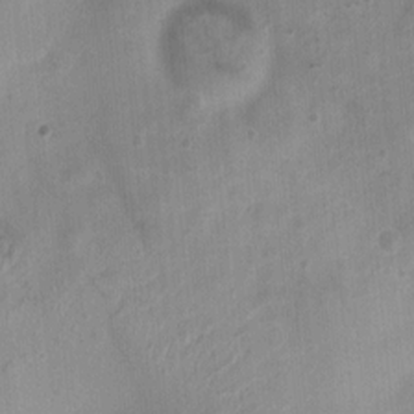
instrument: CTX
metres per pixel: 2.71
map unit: Nhu
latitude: 4.8758
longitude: -17.9717
